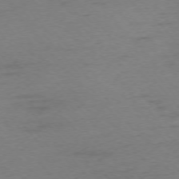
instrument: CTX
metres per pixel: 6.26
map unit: Ap
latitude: -75.5022
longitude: -72.1578
